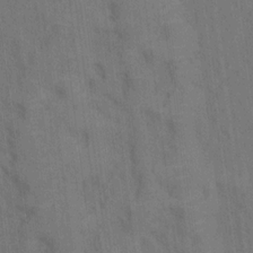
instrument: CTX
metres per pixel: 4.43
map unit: Hto
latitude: 15.2348
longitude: -36.2712
